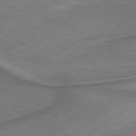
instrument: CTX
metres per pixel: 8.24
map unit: lApd
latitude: 79.6883
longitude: 173.2943
